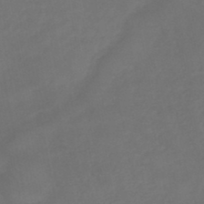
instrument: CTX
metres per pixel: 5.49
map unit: HNhu
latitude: -46.5762
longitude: 92.0850
